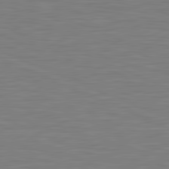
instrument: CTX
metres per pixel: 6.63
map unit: lApd
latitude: 81.6883
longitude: -171.0458
